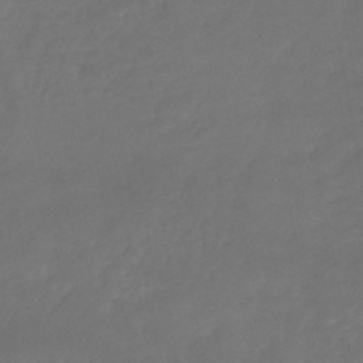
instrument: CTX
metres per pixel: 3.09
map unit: HNhu
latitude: -46.4629
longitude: 92.0472
